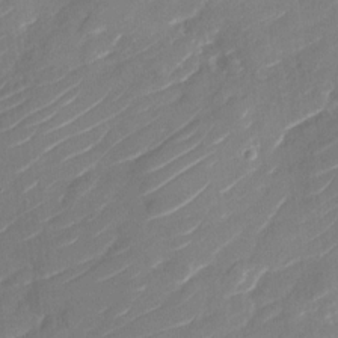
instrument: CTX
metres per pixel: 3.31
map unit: Nhu
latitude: -29.4643
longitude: -73.1215
